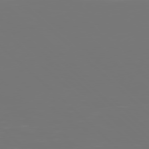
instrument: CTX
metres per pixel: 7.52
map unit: Hpe
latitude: 77.0647
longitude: -165.2159
